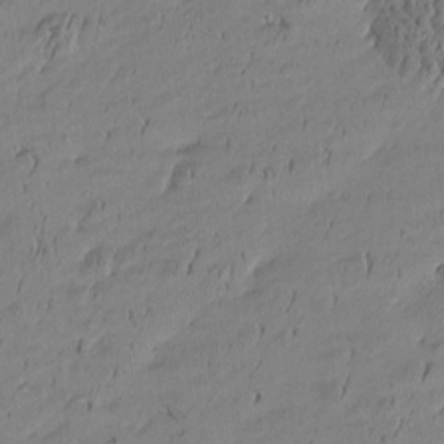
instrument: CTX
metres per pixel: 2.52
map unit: Htu
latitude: -6.0472
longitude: 176.5007
